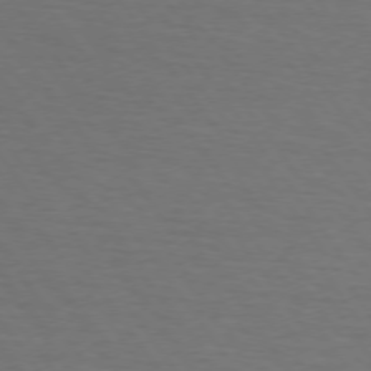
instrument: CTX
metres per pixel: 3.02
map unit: Hpe
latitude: 73.8962
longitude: -131.0459
